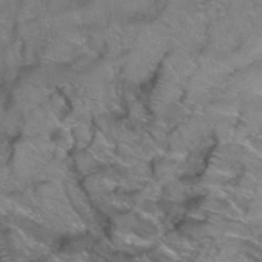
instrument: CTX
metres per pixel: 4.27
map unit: Hto
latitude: 38.8191
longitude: -42.1578
